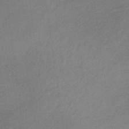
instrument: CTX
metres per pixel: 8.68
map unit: lHb
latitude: -34.5007
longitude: 69.4832
